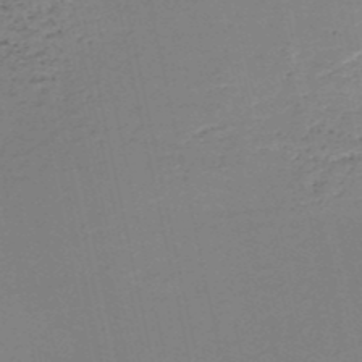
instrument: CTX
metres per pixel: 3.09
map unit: HNb
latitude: -51.5399
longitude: -53.1781
